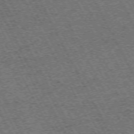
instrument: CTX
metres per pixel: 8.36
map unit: Hpe
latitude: -71.8989
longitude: 10.7652
